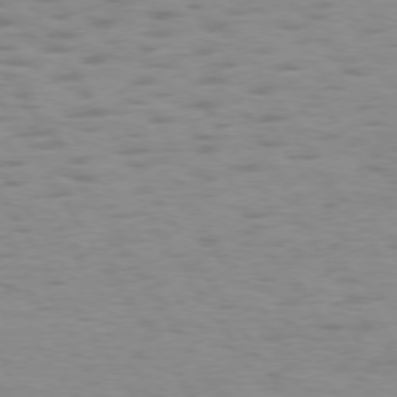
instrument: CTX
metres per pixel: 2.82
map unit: lApd
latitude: 74.2334
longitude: -50.8947
